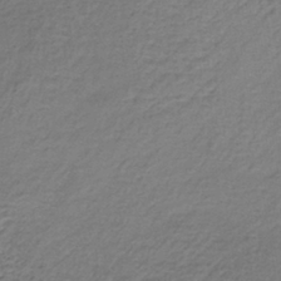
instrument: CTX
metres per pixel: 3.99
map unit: lHb
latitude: -37.4454
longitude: 61.4265
